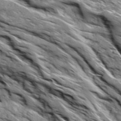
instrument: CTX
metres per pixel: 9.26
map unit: Ave
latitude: 19.1214
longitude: -134.8758
